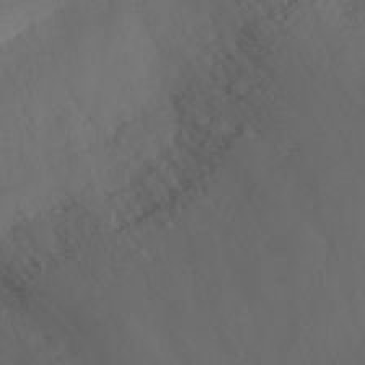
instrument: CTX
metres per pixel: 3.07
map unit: Nhu
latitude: 23.6694
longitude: -64.5168
